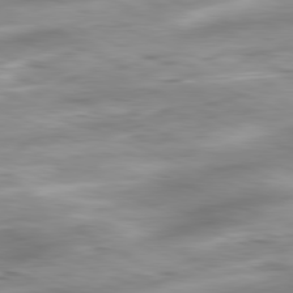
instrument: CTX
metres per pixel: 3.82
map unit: Ap
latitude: -81.8423
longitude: -81.5182
